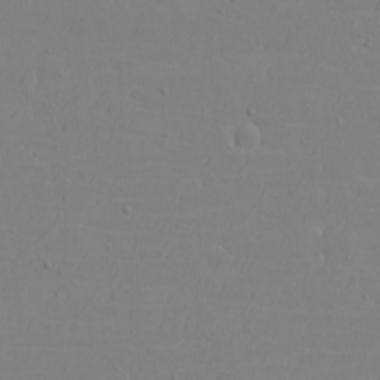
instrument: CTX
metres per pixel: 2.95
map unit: eHh
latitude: -2.8407
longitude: -74.6679
